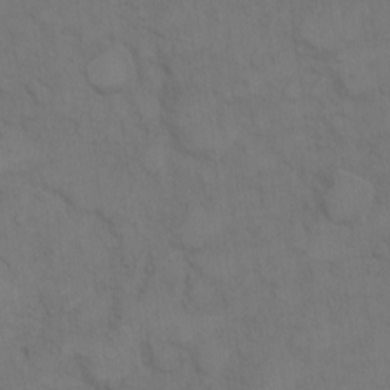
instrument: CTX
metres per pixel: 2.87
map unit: Hto
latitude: 7.2348
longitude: -60.9136
